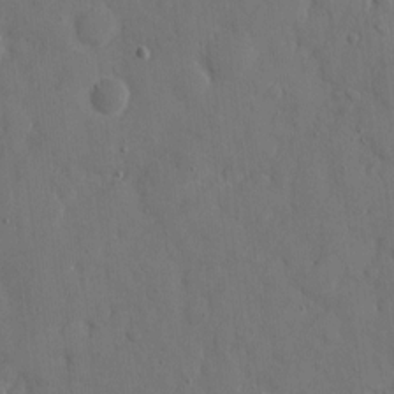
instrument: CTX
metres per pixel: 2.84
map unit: eHh
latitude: 7.3860
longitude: -68.3467
